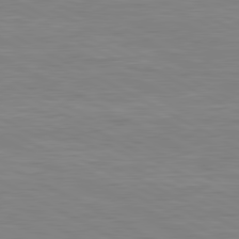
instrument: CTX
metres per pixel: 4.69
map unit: lApd
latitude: 80.7624
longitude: 170.7463
